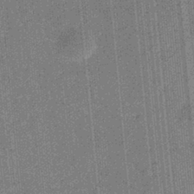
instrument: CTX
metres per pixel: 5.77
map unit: eHb
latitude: -31.2565
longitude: 73.5777
